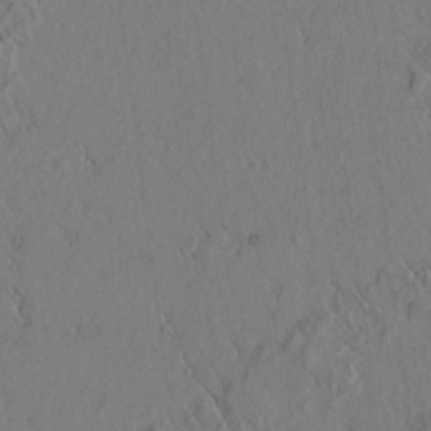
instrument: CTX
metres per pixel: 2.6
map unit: lAvf
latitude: 5.1025
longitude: 159.1998
